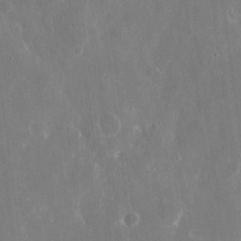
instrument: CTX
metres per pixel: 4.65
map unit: eHh
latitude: 8.7435
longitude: -70.7057
